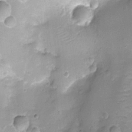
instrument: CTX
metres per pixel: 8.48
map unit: Ht
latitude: -8.2361
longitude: -20.9703
